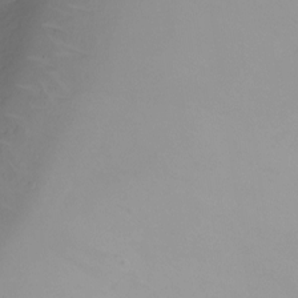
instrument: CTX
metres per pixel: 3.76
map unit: Ht
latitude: -6.8408
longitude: -29.8583
